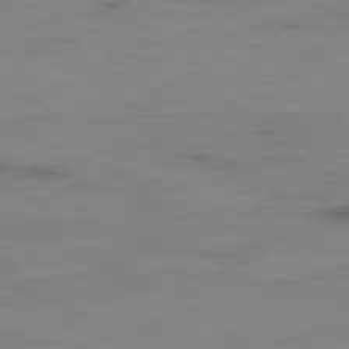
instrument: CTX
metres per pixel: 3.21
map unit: Hpe
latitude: -78.5007
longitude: 15.0676
